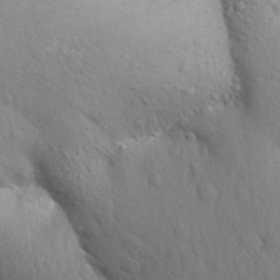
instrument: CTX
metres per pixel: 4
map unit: Aa
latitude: 27.8583
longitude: -148.6868
